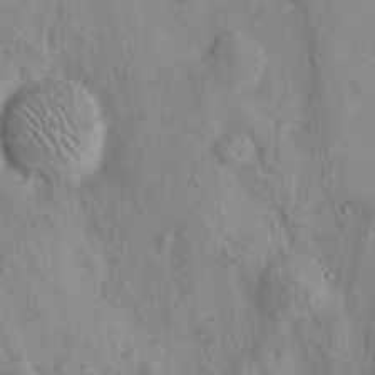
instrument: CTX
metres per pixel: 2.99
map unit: Hto
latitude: 9.5182
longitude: -59.5560
